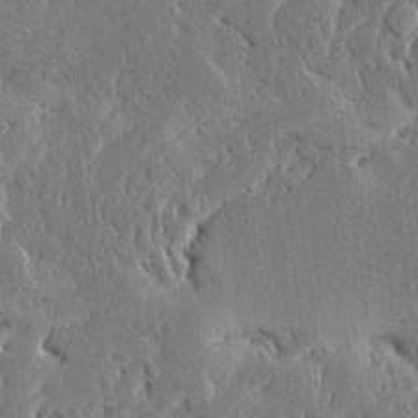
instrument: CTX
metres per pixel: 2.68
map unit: Ave
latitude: 16.0822
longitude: -140.1011
